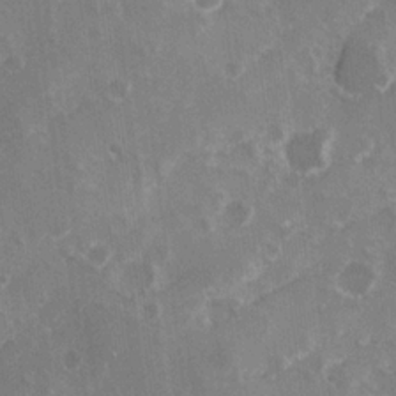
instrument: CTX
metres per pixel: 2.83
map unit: Hve
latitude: 24.3278
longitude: 146.3117
